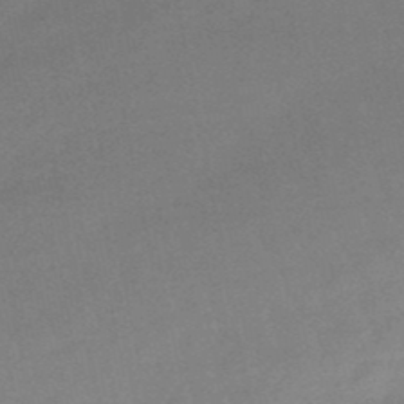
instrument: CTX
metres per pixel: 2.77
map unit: eHb
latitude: -48.6519
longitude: 86.2928
